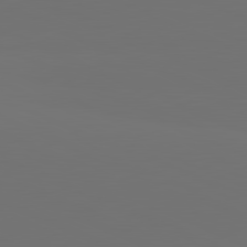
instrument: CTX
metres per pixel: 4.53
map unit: lApd
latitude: 81.5938
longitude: 147.3509
